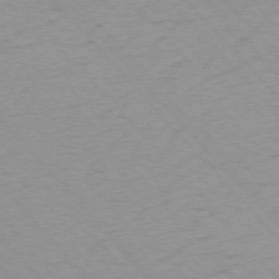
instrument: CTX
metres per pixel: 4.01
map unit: Ap
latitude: -76.8030
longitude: -61.4237
